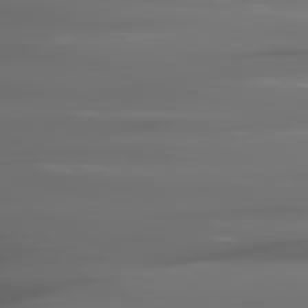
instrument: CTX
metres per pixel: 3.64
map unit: lApd
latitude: 80.9703
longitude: -141.7827
